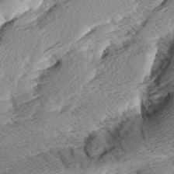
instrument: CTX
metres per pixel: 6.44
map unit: Aa
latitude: 8.2334
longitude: -141.2537
